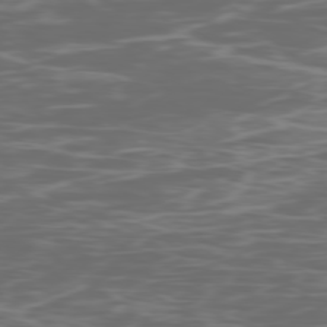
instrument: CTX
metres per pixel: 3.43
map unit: Ap
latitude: -78.6707
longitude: -75.6505
